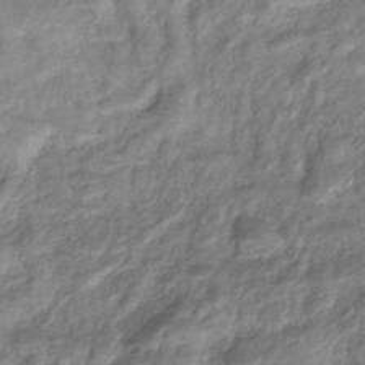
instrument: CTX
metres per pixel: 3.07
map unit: eHb
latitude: -38.6519
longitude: 78.1228
